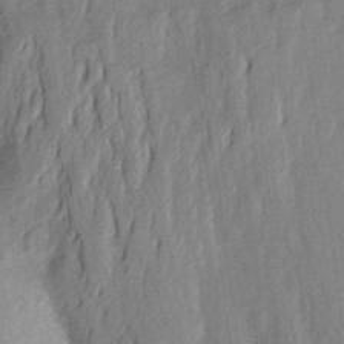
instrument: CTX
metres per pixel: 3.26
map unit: Aa
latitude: 23.3104
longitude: -150.5356
